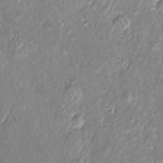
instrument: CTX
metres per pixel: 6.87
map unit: Htu
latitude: -5.9367
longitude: 159.0108
